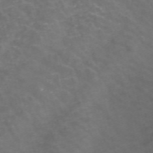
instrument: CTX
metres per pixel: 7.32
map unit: ANa
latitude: 42.1956
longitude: 33.6155
